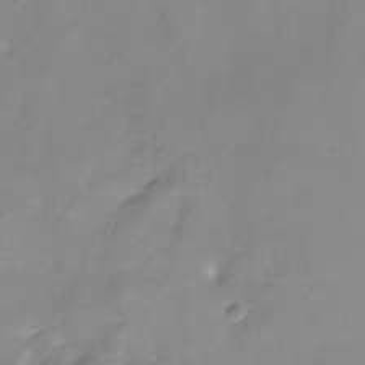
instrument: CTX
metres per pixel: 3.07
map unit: Nhe
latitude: -36.1039
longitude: -86.8380
